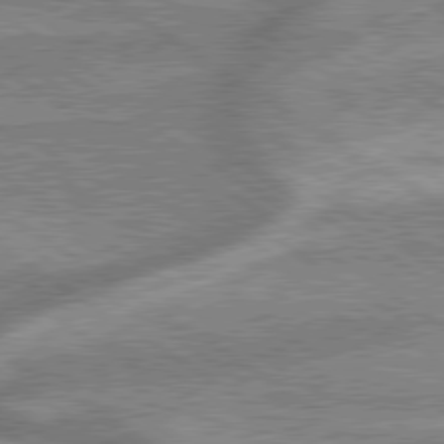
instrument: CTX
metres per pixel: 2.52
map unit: lApd
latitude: 79.4994
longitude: -170.2333
